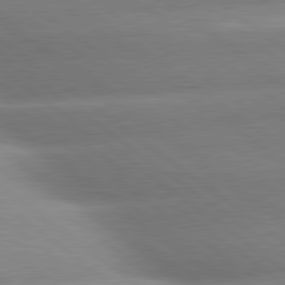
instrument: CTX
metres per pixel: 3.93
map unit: lApd
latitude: 80.3089
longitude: -161.0836
